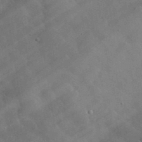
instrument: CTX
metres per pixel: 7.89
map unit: lHvf
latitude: 36.9892
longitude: -90.7435
